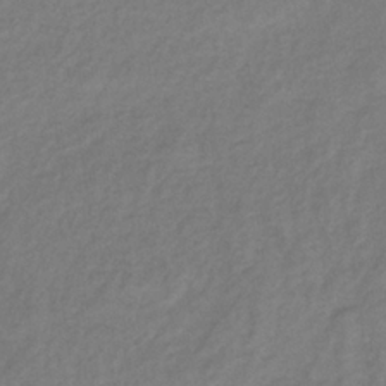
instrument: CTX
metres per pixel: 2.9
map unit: lHb
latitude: -37.0486
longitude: 70.3873
